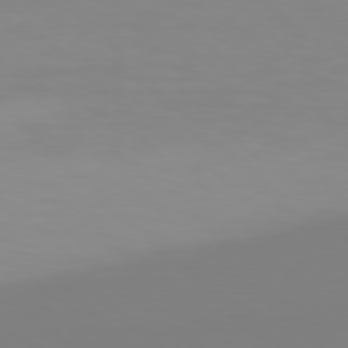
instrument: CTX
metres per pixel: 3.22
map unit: Hpe
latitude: 77.5938
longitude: -173.5749
